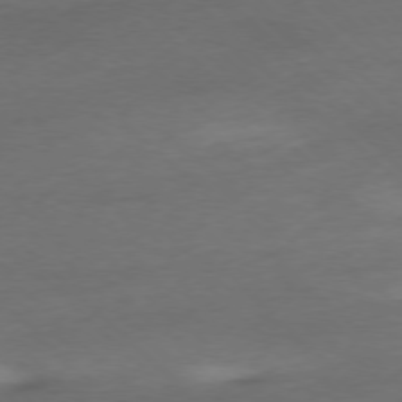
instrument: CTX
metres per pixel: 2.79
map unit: Ap
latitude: -77.3132
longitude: -70.3089
